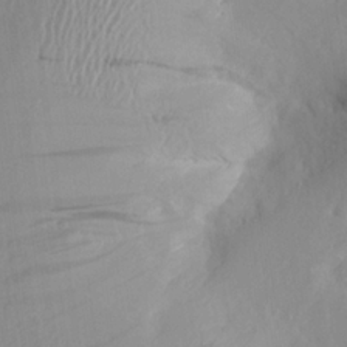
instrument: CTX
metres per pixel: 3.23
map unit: Aa
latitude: 20.1011
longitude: -145.4426
